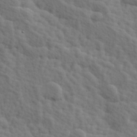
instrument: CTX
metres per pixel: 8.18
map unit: Hve
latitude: 25.4804
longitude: 145.4832
